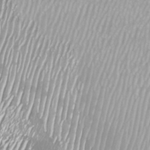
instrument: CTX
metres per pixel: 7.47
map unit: Htu
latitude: -8.7841
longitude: -76.6679
